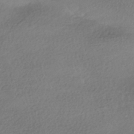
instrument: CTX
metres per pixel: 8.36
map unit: HNhu
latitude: -42.1416
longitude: 97.3888
